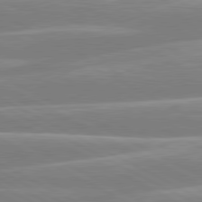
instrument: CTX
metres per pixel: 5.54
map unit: lApd
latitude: 80.5735
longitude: -134.8947
